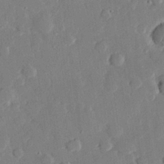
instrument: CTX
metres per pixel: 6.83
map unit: eHh
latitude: 28.7057
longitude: -81.0647
